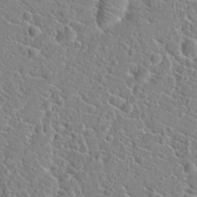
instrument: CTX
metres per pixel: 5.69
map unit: Hto
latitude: 21.1403
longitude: -44.9513
